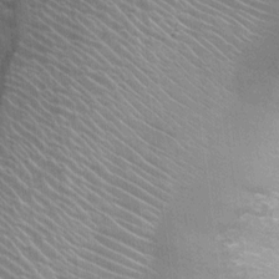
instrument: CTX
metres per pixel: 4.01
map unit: Nhu
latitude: 1.4048
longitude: -17.6127
